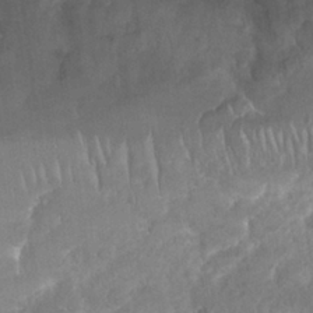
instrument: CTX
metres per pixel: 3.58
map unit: Nhu
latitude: 25.2914
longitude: -61.1592
